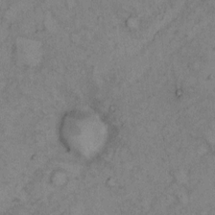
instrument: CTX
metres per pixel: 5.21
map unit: Hto
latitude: 8.7246
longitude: -59.1214
